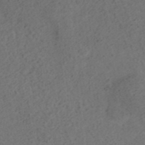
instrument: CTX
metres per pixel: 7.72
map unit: ANa
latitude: 35.7827
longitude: 13.7100
